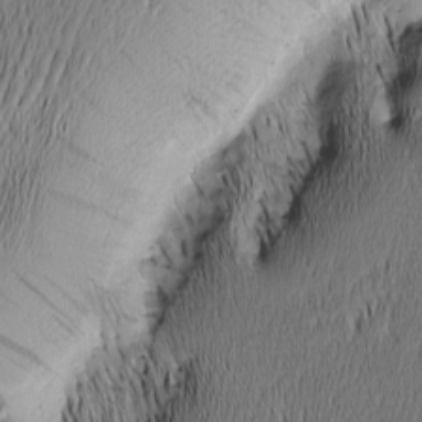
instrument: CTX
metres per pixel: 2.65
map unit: Nhu
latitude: -6.0661
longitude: -150.6112
